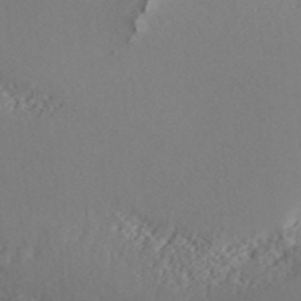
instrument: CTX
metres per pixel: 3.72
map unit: ANa
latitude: 43.2537
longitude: 54.2929
